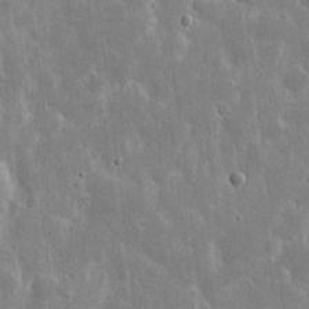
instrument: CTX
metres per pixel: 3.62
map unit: eHh
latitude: 6.7057
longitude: -69.8395
